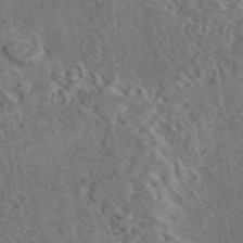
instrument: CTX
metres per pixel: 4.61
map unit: eAb
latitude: 43.7261
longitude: 114.3684
